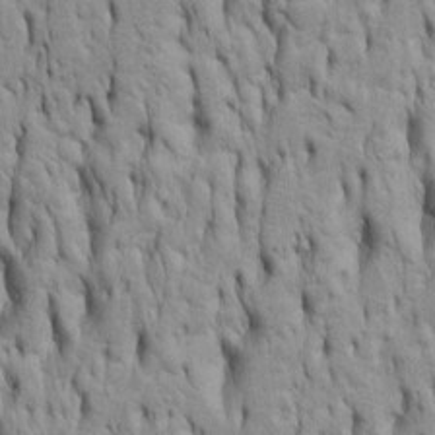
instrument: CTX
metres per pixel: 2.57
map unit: Htu
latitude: -5.4832
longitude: 151.3509
